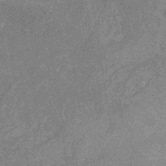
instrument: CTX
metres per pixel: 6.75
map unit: HNb
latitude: -31.2565
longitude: 60.3306
